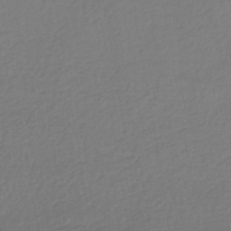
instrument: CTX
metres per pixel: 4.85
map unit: HNhu
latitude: -43.3131
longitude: 97.5777
